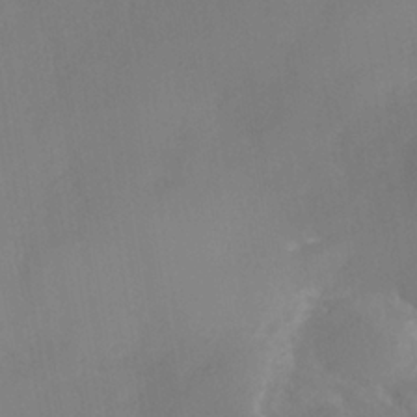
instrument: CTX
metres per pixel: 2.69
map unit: Nhe
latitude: -36.9352
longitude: -113.1214
